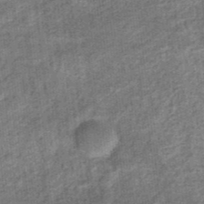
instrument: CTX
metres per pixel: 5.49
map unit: eHb
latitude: -36.1039
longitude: 79.5399
